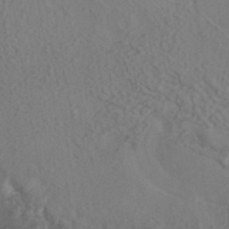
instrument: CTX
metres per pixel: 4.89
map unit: HNhu
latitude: -41.4454
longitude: 101.3698
